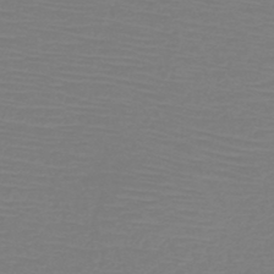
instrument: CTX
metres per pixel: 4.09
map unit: HNb
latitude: -45.6911
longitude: -46.4601
